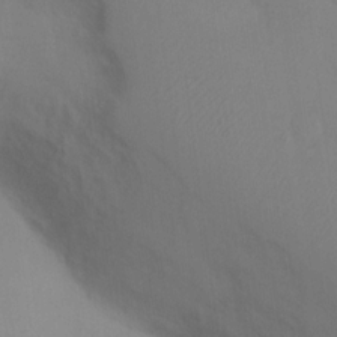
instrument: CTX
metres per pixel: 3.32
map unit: Nhu
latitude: 13.0459
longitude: -27.9906
